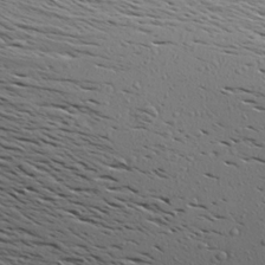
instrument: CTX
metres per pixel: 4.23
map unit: Aa
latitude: 23.0269
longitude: -143.7450
